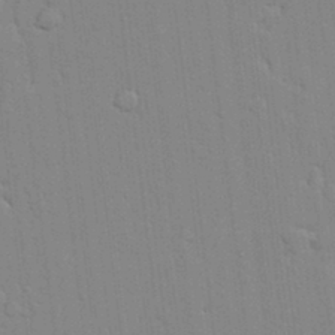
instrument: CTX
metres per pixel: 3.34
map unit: lAvf
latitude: 24.3467
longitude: -111.7072
